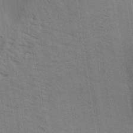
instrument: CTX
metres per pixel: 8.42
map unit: Aa
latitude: 32.5168
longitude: -140.1011
